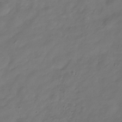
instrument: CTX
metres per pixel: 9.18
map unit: Hve
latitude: -34.3873
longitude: 90.5763
